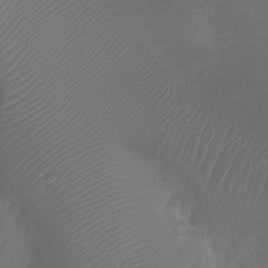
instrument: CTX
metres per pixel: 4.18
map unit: Ht
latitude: 1.2348
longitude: -21.7639
